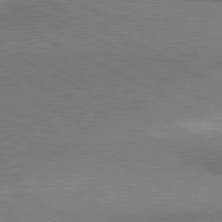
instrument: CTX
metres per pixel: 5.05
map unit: lApd
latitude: 80.8569
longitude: 162.4818
